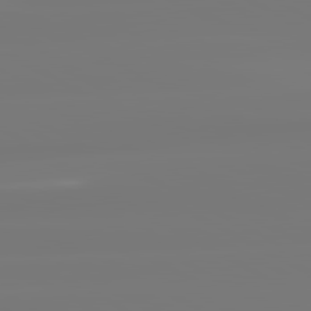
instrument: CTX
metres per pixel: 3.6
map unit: lApd
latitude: 81.8205
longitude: -135.3859
